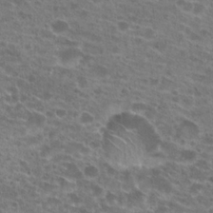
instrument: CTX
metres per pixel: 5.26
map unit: Hto
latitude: 21.7639
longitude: -41.3859
